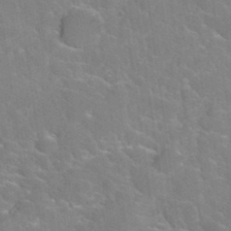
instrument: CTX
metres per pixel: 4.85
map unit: Hto
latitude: 35.6882
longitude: -46.2901
